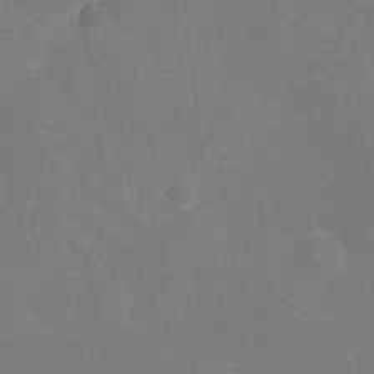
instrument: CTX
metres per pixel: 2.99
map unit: Nhu
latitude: -13.8234
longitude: -25.0647
